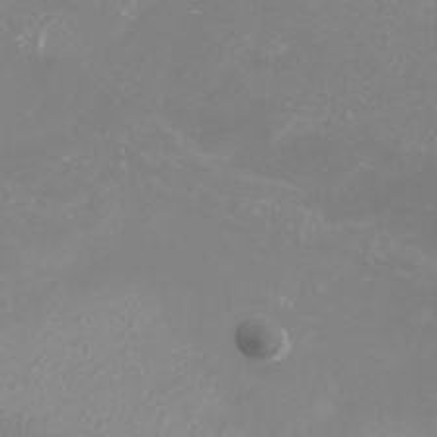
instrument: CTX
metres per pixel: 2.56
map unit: Nhu
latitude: -7.5966
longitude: -76.1766
